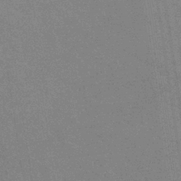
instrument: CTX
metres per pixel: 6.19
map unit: eHb
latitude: -37.0486
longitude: 76.5763
